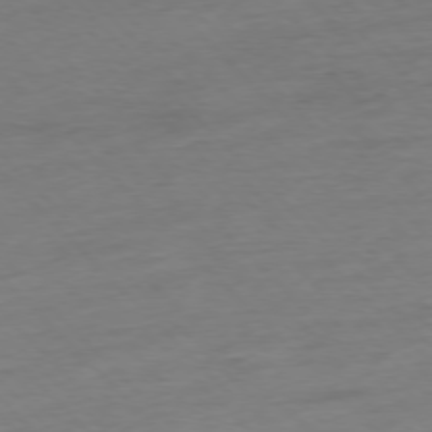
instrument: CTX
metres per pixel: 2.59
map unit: Hpe
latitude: -77.1620
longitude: -14.0255
